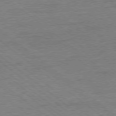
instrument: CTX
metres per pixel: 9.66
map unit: Ap
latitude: -78.2550
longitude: -83.1592
